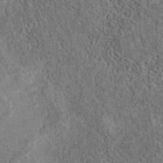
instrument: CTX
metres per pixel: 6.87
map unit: eAb
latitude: 36.2145
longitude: 113.1620
